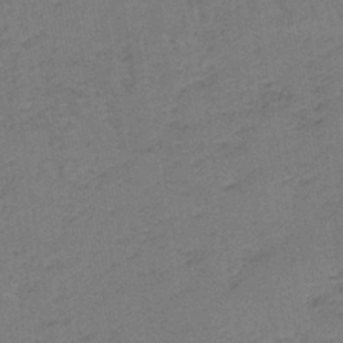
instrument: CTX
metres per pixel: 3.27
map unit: lHb
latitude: -38.8219
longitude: 59.9556
